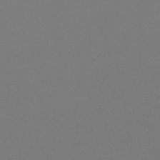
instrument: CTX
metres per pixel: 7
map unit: lHb
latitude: -47.5399
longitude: 74.0283
